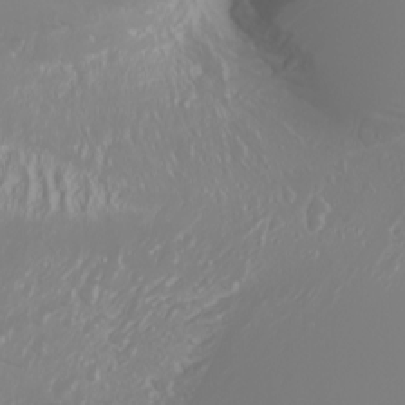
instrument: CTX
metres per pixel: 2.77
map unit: Nhu
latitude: -6.6329
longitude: -89.9339
